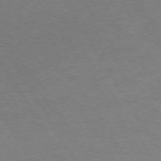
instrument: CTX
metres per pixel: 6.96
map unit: Hpe
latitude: 73.1970
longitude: -123.7827
